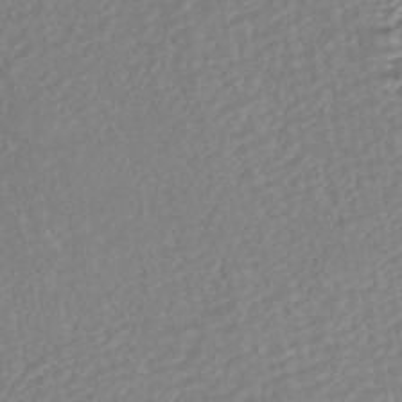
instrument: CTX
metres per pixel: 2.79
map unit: HNhu
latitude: -44.4818
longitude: 104.4062
